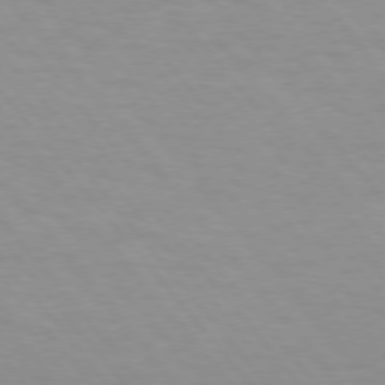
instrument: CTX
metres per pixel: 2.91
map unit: lApd
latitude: 74.1578
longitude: -60.2144
